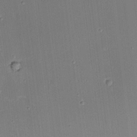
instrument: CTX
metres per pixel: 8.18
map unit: eHh
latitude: 5.2915
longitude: -68.4790
